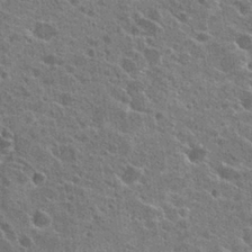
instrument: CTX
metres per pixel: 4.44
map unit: Hto
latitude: 24.2144
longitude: -39.8583
